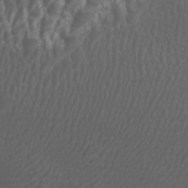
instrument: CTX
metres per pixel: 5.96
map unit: Htu
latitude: -5.0486
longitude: -89.6316
